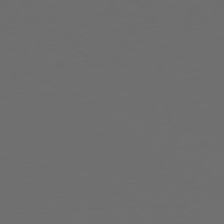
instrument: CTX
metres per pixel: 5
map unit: Ap
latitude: -79.6533
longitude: -64.8758
